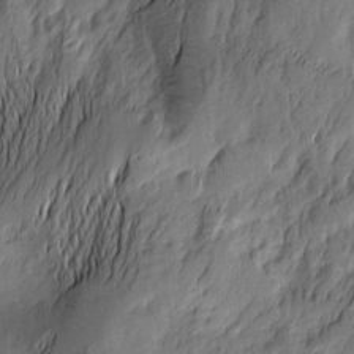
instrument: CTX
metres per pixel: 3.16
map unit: Htu
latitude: -2.5573
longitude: -176.6112
